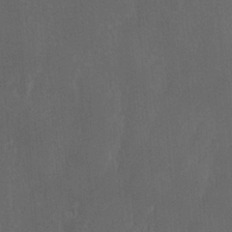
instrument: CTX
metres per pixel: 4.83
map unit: Ave
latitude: -0.4251
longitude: -113.2726
